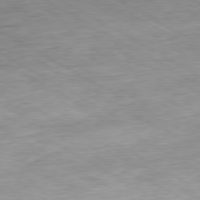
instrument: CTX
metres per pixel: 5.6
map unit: Hpe
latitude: -80.1984
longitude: 21.3509
